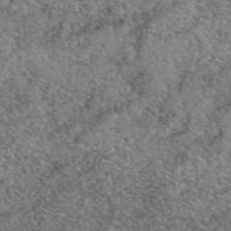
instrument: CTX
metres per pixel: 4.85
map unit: eAb
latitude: 49.8772
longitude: 110.2928
